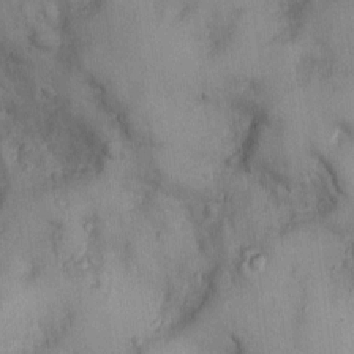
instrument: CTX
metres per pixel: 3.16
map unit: Nhu
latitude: 1.8394
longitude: -16.3467
